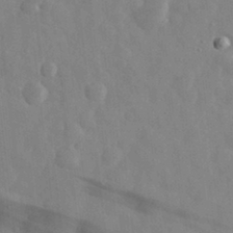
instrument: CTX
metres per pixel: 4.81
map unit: eHh
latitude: 31.2915
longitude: -71.9906
